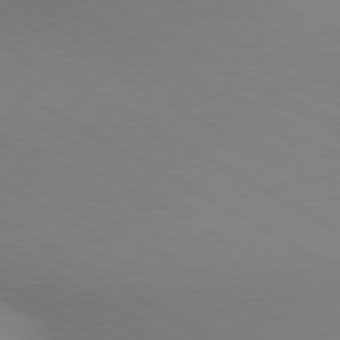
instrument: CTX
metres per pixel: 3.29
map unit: lApd
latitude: 80.2711
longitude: 130.1794
